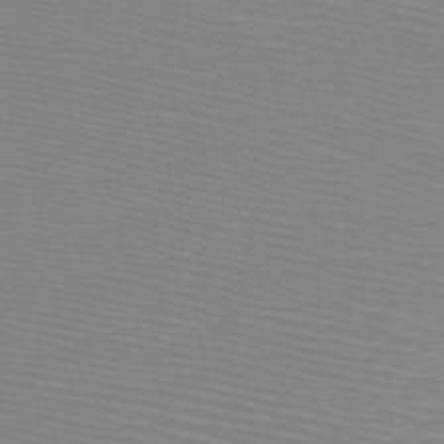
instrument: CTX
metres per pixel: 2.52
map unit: HNb
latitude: -48.5574
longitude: -43.2159
